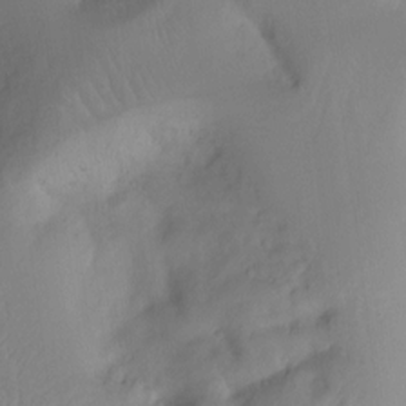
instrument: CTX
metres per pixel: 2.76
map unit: Ht
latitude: -10.5763
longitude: -40.1577
